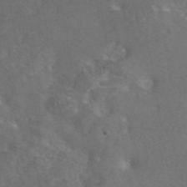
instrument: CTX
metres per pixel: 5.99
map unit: eAb
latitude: 45.6505
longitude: 114.7274
